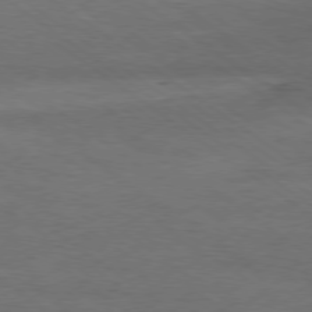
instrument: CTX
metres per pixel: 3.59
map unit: Hpe
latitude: -79.2754
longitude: 9.2943
